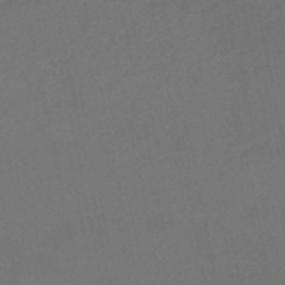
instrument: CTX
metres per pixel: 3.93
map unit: lHb
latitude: -46.0283
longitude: 61.4077
